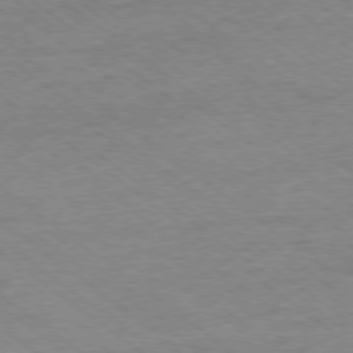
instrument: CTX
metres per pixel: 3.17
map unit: Ap
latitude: -77.8044
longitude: -82.0822
